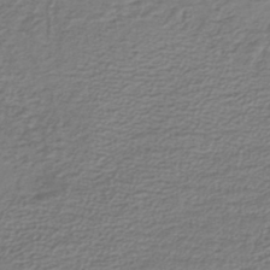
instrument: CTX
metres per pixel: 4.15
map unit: lHb
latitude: -41.5966
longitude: 52.1794
